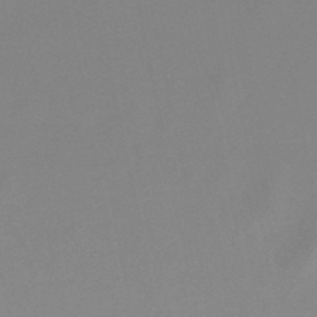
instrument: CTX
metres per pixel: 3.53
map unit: lHb
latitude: -49.0676
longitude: 69.6721
